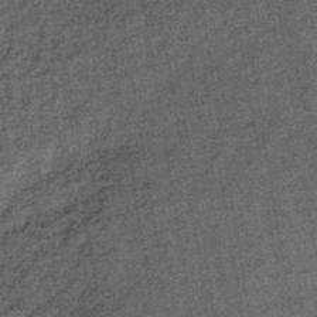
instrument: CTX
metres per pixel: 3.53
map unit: lHb
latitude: -39.4265
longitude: 65.9178
